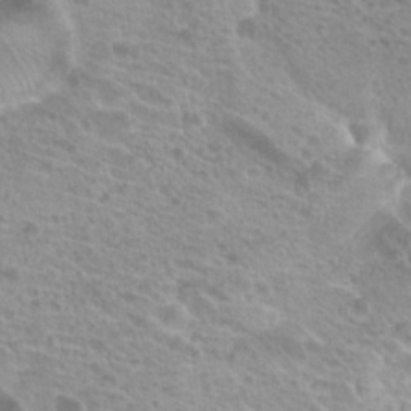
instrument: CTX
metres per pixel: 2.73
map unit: Hto
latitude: 21.3671
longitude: -38.2711
